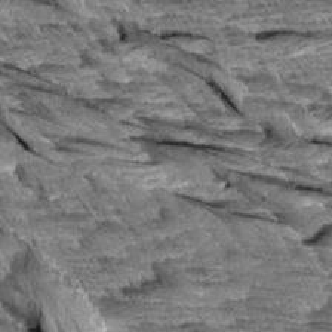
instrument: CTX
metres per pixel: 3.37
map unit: Aa
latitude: 8.0255
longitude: -132.9136
